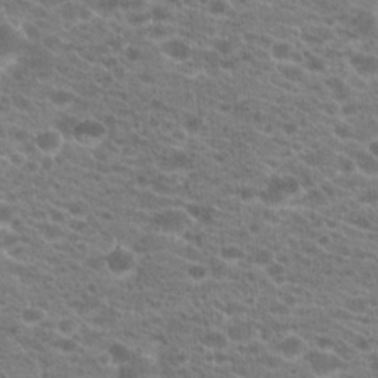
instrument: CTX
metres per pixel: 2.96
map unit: Hto
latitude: 20.7624
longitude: -39.0836
